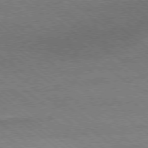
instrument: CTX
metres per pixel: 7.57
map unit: Ap
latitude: -79.0486
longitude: -83.8583
